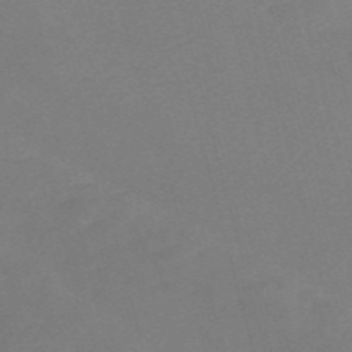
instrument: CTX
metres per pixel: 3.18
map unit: Nve
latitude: -58.5195
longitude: 57.9745
